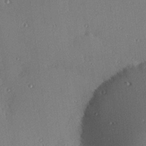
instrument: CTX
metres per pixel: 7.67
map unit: Hve
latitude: 26.6491
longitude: -91.0458
